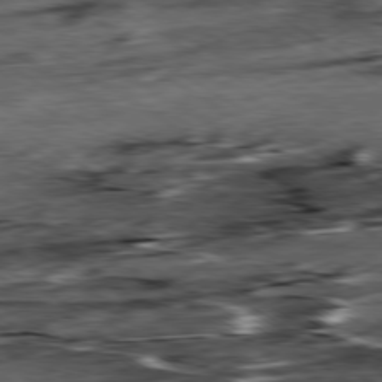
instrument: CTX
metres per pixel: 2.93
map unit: Hpe
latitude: -79.3131
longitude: -20.0633
